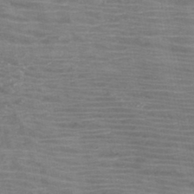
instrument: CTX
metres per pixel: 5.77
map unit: HNb
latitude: -45.5399
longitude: -46.5546
